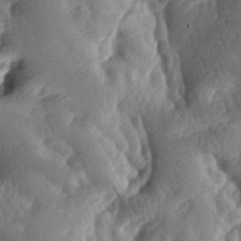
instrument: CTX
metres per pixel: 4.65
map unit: lAa
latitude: -8.5574
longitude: -126.9892
